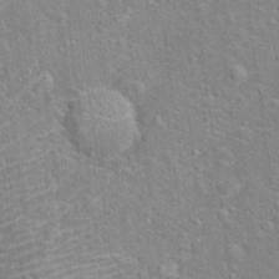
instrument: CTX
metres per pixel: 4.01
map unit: Hto
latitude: 17.1781
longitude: -43.0836
